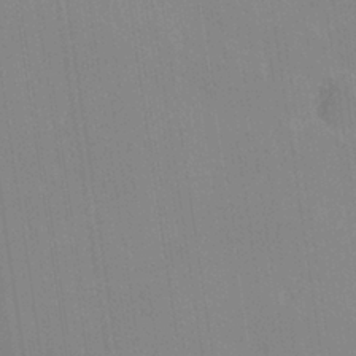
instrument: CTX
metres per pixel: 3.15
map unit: lHvf
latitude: 27.1592
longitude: 143.5777
